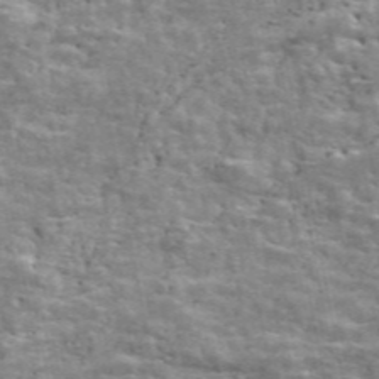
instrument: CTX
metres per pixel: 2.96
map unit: ANa
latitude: 48.2900
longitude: -81.8961
